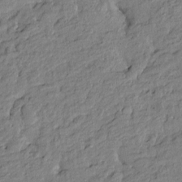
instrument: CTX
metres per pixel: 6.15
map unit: Htu
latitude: -8.0850
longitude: 177.7667
